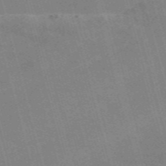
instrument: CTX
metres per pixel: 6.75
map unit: Nve
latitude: -58.8596
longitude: 62.6707
